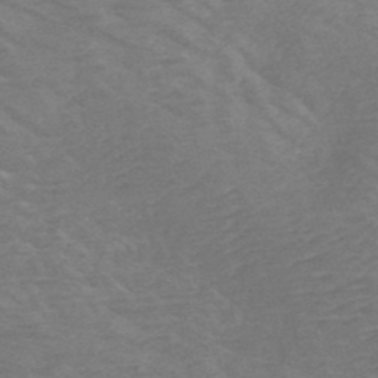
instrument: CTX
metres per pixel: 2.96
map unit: HNb
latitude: -49.7667
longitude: -47.5938
